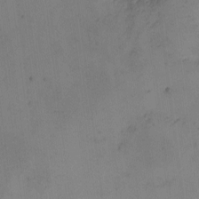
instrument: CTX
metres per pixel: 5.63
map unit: eHh
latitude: -2.4251
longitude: -73.8773
